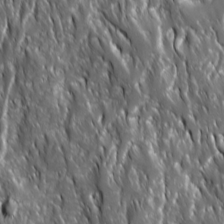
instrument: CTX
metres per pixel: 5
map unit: Ave
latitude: 15.5372
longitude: -133.3671
